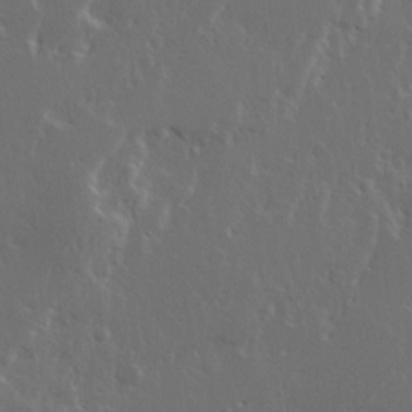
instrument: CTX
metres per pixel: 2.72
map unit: Ave
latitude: 14.9514
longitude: -137.8395
